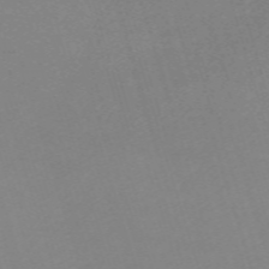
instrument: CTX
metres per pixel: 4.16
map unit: eHh
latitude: -61.9745
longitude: 49.1431
